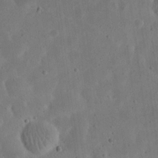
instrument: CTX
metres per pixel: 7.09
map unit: eHh
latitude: 21.5749
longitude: -69.8395
